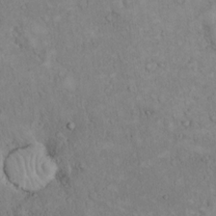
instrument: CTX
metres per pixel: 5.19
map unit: eHh
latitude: 17.2915
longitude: -63.6316
